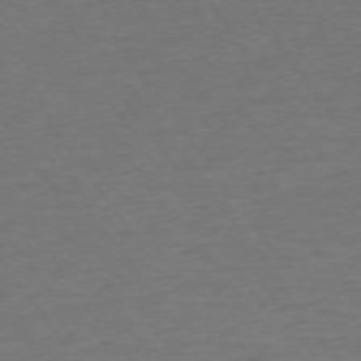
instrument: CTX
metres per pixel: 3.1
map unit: Ap
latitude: -75.1809
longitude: -85.2726
